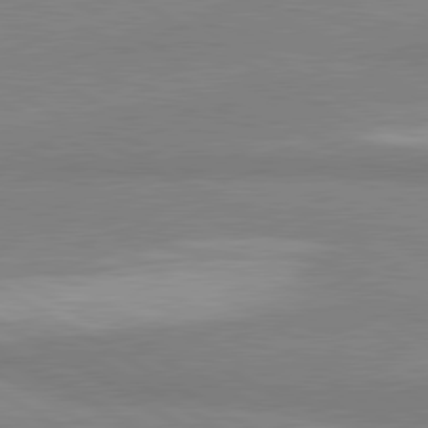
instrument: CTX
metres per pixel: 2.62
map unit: lApd
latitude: 80.7624
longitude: -178.4979
